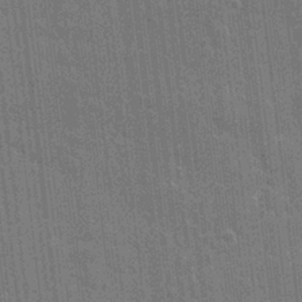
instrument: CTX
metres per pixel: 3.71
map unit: eHh
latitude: 6.4223
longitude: -74.5924
